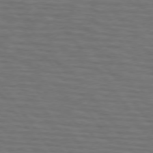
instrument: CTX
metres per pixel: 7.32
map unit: lApd
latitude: 75.4615
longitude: -70.1767
